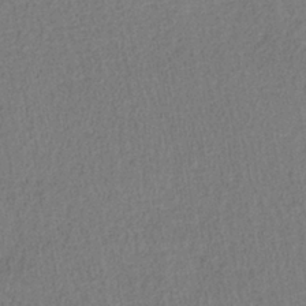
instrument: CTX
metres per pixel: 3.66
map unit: lHb
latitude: -38.8975
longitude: 72.8219
